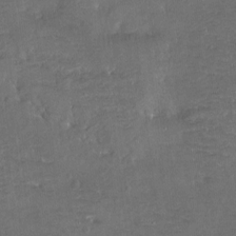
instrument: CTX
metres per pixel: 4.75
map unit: Hto
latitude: -7.6722
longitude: -36.0444
